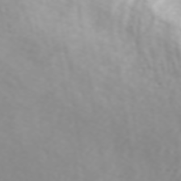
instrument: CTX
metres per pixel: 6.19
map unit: ANa
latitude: 44.8758
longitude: 21.7477
